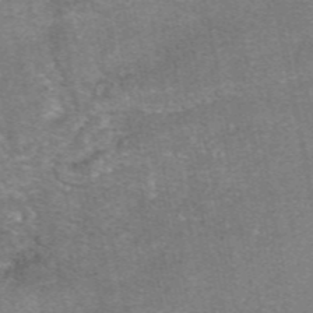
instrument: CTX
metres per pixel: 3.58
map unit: eAb
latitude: 47.9528
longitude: 103.6344
